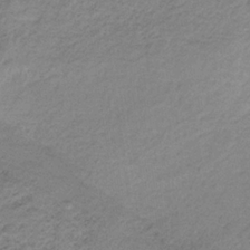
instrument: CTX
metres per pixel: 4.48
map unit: HNb
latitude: -33.1620
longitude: 62.8030
